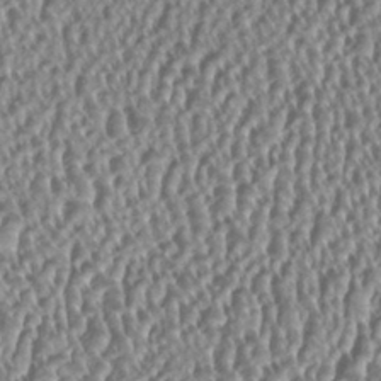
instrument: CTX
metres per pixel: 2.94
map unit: HNhu
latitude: 0.6679
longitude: 0.5196
